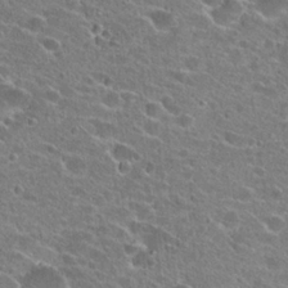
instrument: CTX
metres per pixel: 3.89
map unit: Hto
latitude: 23.6316
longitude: -43.2537
